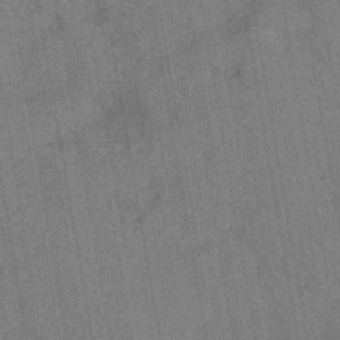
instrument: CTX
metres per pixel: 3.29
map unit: HNb
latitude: -44.3117
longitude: -37.9150
